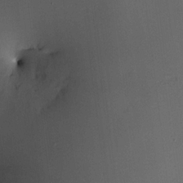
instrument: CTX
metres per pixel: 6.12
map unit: HNhu
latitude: 10.4790
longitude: 16.2362
